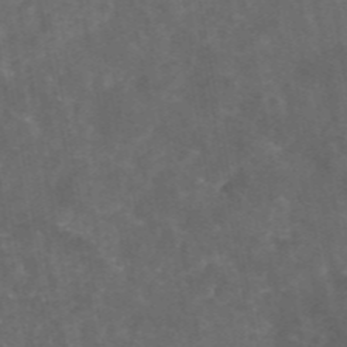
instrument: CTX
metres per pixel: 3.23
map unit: eAb
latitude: 46.5546
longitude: 126.0472
